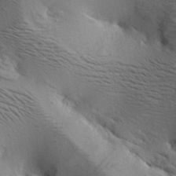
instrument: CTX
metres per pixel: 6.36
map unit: lAa
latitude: 18.9891
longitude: -140.0255
